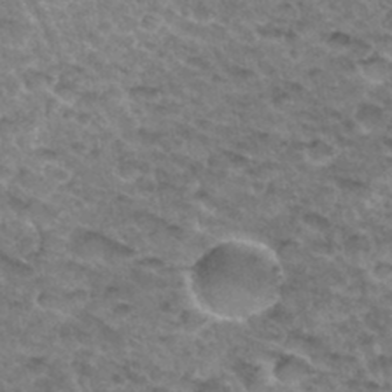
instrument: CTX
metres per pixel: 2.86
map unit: Hto
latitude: 33.8205
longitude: -48.9136
